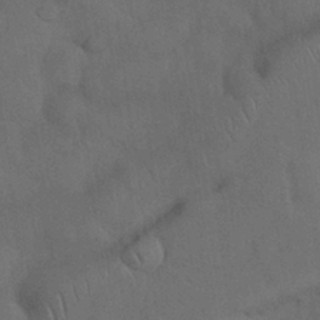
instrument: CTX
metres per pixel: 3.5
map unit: Nhu
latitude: 27.5749
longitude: -69.8961
